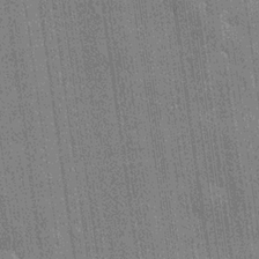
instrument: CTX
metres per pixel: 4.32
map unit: lHvf
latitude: 19.9150
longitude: 142.9919
